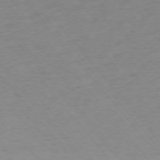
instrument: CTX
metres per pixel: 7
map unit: Ap
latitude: -76.1039
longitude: -65.0269
